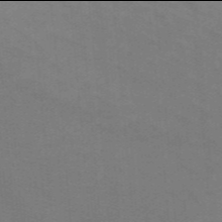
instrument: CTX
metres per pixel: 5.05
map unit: HNb
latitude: -46.0094
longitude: -46.1389
